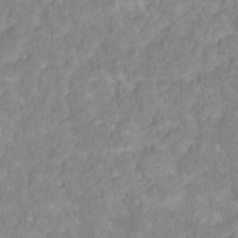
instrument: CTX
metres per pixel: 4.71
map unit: Hto
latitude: 18.2144
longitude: -37.7639
